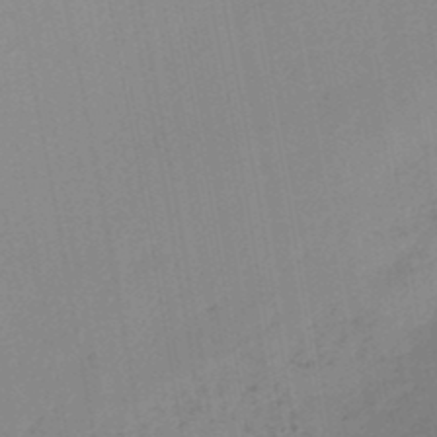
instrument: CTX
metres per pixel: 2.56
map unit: HNb
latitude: -44.8408
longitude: -42.6868
